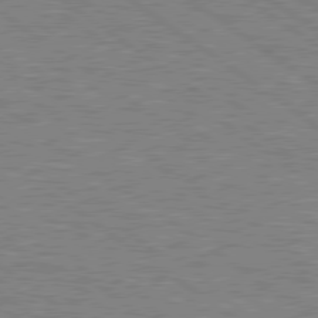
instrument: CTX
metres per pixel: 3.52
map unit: lApd
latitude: 79.1026
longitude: -161.4426
